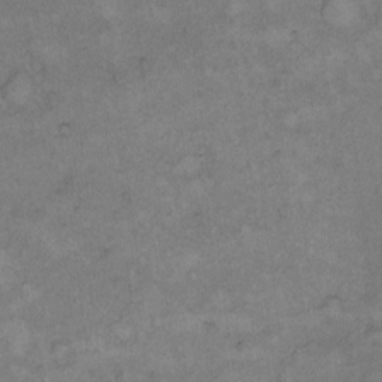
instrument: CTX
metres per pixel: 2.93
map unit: Hto
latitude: 8.9892
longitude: -60.0633
